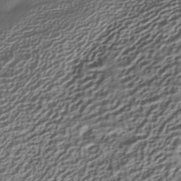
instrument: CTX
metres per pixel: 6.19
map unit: HNhu
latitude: -40.2361
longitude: 107.5022
